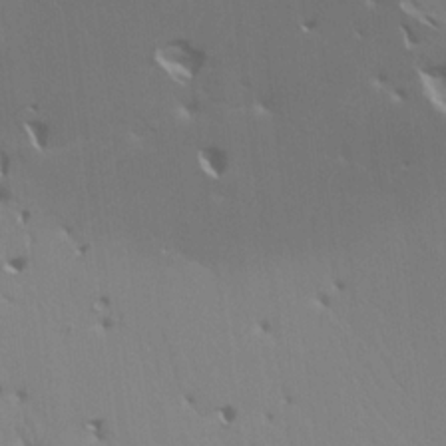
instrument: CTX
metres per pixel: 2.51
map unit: Aa
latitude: 17.5749
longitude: -143.8395
